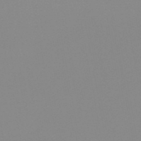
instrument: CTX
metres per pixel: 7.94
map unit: HNb
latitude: -54.4818
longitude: -49.3104
